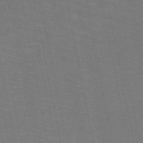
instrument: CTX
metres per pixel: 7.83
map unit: HNb
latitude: -49.7100
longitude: -50.1200
